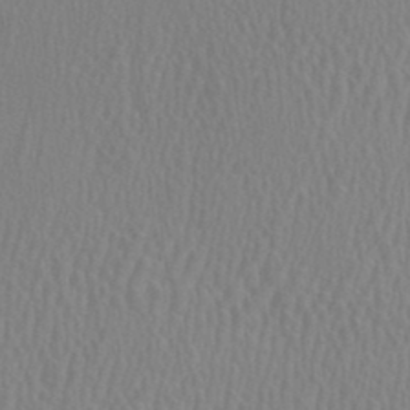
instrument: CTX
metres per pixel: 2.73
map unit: HNhu
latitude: 0.5734
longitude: -0.3278
